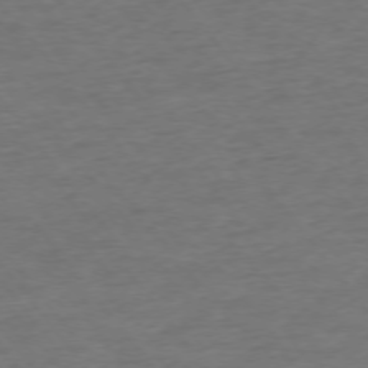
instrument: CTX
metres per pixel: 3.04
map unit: Ap
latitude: -75.8045
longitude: -84.6869
